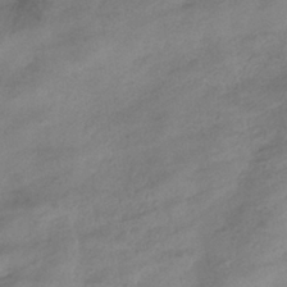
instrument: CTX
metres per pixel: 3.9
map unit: HNhu
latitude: -40.8975
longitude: 99.0486
